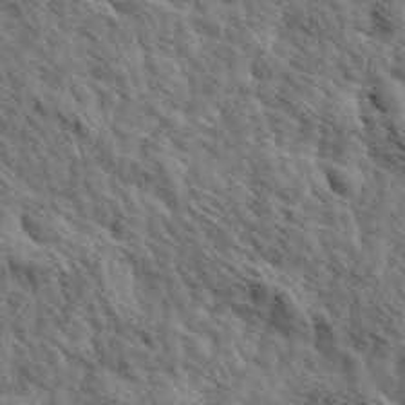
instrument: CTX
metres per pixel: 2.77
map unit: Hve
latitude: 31.8017
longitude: 149.2187
